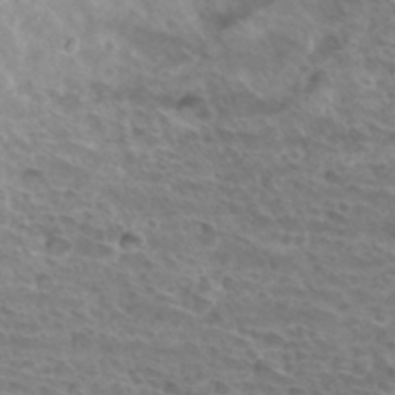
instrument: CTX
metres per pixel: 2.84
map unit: Hto
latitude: 34.2333
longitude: -44.5734
